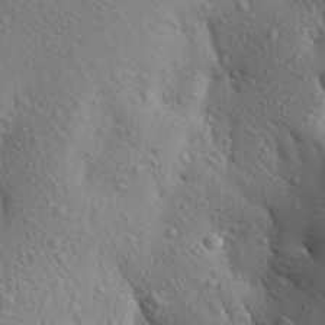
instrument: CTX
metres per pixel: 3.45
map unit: Aa
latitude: 27.9339
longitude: -148.6302
